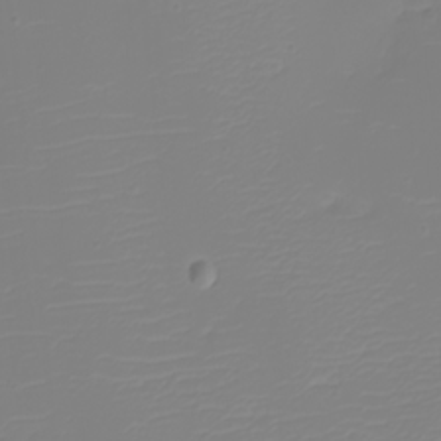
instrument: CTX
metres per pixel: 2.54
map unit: eHh
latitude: -5.4076
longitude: -85.0459
